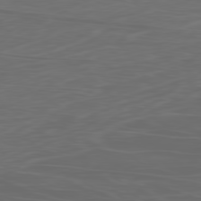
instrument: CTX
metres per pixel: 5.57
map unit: Ap
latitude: -80.2362
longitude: -71.6127
